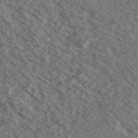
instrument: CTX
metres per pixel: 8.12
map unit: Ave
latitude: 38.4034
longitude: -110.1389
